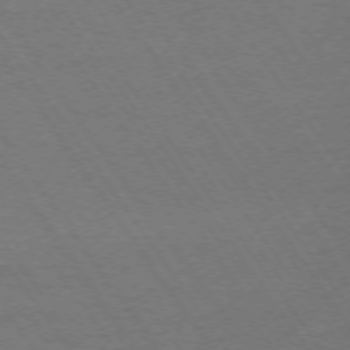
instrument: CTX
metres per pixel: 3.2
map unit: Ap
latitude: -74.3118
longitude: -78.0822
